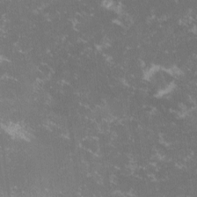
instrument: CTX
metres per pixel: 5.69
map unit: lHvf
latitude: -14.3118
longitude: -99.3103
